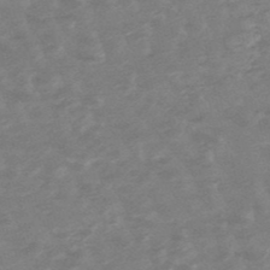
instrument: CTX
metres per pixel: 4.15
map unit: lHb
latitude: -48.5196
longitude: 82.9542
